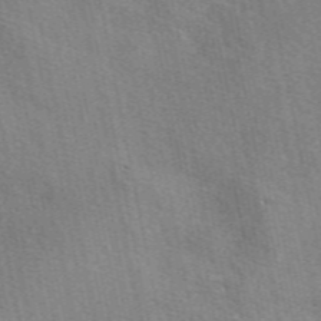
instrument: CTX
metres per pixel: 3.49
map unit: eAb
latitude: 50.4034
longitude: 108.6141
